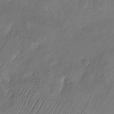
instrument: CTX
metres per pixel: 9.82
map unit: Nhu
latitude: -23.7478
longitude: -69.8395
